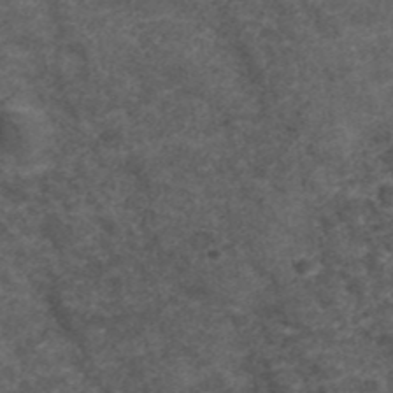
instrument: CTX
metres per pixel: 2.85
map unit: ANa
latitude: 41.8961
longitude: 26.8785
